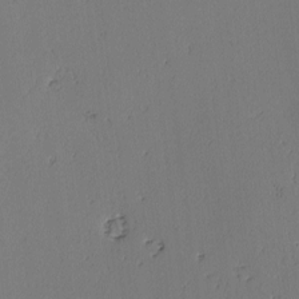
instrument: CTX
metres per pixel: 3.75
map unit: lAvf
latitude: -2.7652
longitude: -106.1578
